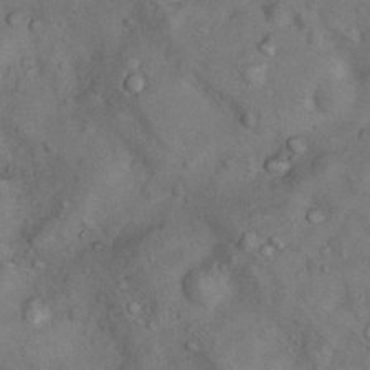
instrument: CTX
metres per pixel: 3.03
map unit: Nhu
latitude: 9.2159
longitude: -23.1781
